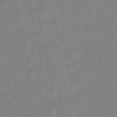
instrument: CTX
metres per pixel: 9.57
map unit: lHb
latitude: -48.9164
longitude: 79.6155
